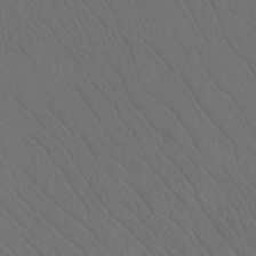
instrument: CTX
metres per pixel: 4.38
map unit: Htu
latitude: -11.8422
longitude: -73.4048
